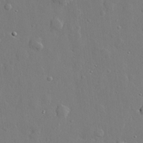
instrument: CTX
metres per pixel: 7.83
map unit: lHvf
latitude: 22.2711
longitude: 144.8786
